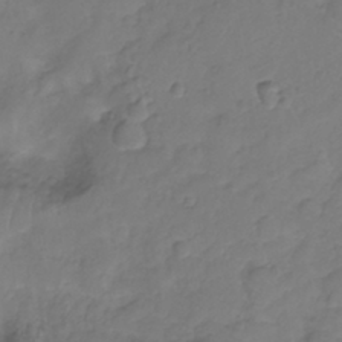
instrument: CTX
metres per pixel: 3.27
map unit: Nhu
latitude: -11.8422
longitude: -22.6868
